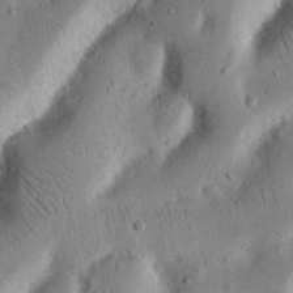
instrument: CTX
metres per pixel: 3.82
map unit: Nhu
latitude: 17.1403
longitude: -74.8569
